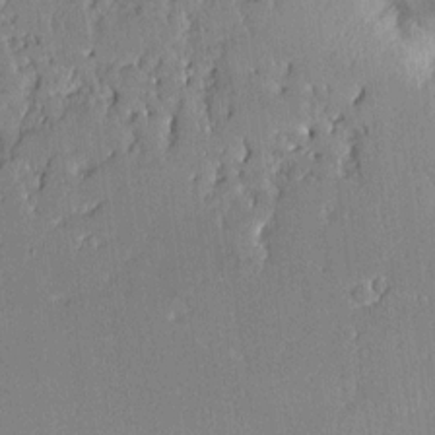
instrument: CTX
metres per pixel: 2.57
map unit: Aa
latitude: 11.5749
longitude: -127.8395
